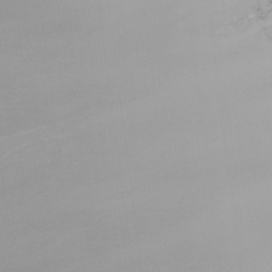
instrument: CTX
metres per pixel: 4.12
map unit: Nhu
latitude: -8.0661
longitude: -85.1025
